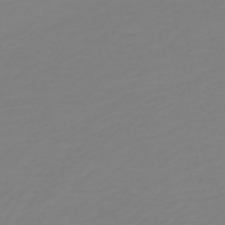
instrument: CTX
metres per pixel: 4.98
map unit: HNb
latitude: -54.3873
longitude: -50.5167
